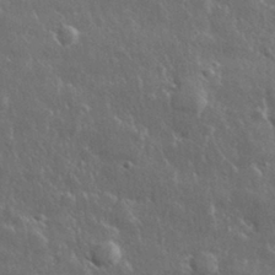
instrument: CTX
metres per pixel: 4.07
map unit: lHvf
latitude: 33.2915
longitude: -89.8962
